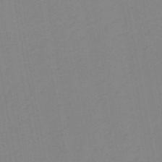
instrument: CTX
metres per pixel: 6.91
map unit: HNb
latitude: -50.8408
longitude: -51.4237
